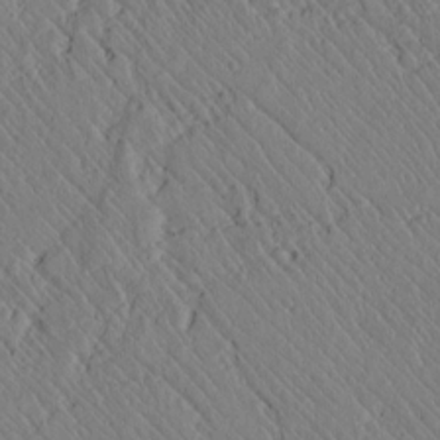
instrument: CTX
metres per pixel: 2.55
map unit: lAvf
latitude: 7.1403
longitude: 159.4265
